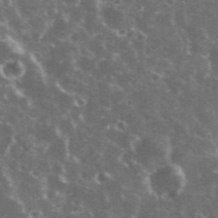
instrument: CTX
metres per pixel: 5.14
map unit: eHh
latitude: 34.8002
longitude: -59.9906
